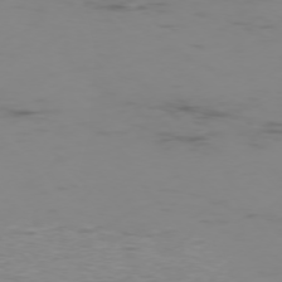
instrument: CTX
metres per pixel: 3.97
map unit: Ap
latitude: -76.0850
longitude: -83.3103
